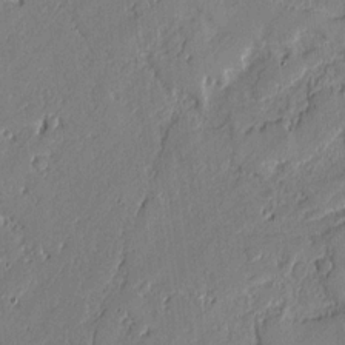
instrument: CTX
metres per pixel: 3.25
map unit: lAvf
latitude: -0.4251
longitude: -107.7828
